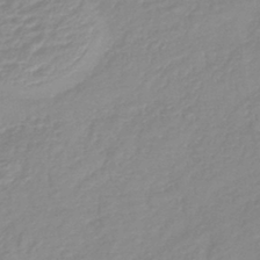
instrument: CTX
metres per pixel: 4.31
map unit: lHb
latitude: -41.5777
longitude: 75.5966
